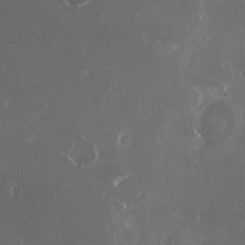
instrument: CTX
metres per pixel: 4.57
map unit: HNhu
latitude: 1.9717
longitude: 6.4251
